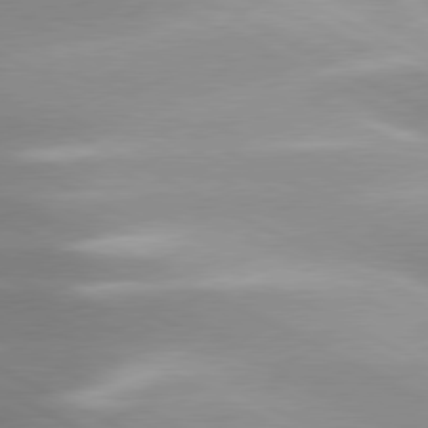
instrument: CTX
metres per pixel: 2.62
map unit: lApd
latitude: 79.8017
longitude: -120.0444
